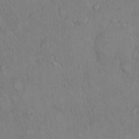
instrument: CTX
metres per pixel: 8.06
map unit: Hto
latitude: 8.1578
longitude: -60.4979
